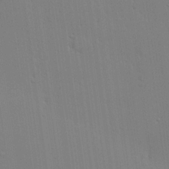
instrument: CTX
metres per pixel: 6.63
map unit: lHvf
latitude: 20.5168
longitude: 142.5762
